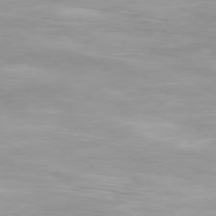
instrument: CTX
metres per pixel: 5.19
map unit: Ap
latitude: -80.1795
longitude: -60.7057
